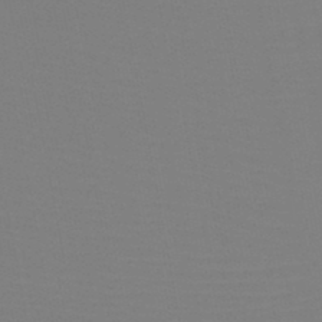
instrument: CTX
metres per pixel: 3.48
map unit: HNb
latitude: -46.7274
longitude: -43.1214
